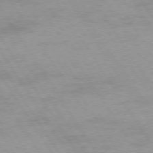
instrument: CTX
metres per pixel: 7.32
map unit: Hpe
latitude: 73.9339
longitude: -142.0822
